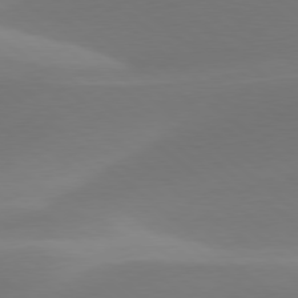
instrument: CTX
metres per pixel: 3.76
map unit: lApd
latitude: 78.5924
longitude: -51.5182
